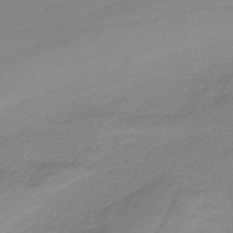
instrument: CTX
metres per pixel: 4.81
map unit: HNb
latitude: -37.1431
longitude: 55.6911
